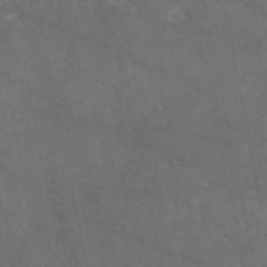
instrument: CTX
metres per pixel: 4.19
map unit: eAb
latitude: 47.6316
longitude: 117.0486
